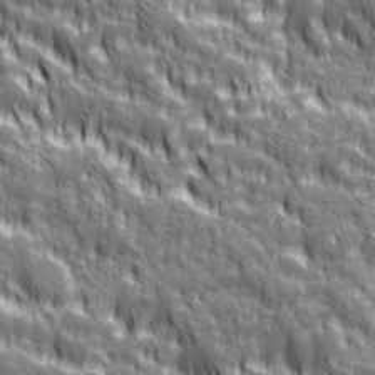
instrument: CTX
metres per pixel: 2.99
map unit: Ave
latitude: 20.1011
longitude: -134.7246
